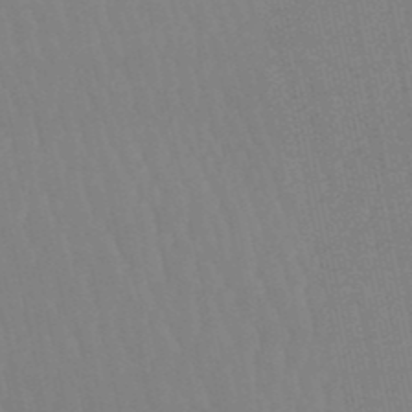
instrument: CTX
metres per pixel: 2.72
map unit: eHb
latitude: -50.0850
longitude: 69.2753
